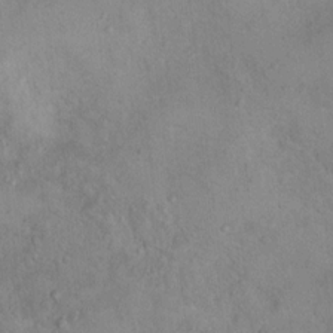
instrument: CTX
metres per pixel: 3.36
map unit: Nhu
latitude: 11.9717
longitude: -26.8002
